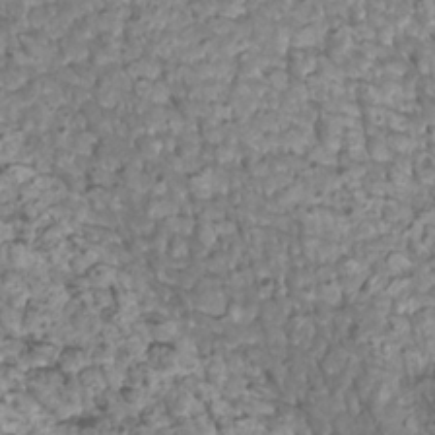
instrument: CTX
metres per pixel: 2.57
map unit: Htu
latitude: 3.1970
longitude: -21.2348
